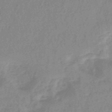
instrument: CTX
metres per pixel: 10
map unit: eHb
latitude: -45.4265
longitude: 85.1431
